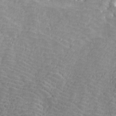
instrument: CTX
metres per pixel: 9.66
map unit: ANa
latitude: 41.2914
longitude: 30.4440
